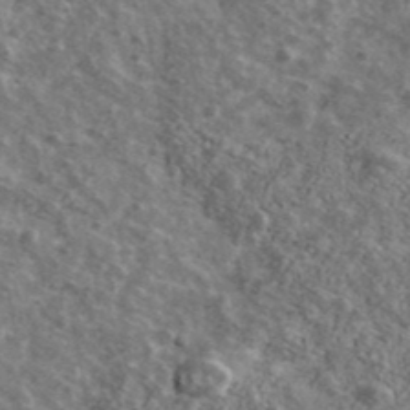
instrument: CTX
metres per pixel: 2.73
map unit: Ave
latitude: 41.2914
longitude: -108.3278
